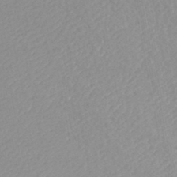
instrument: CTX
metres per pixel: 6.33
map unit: HNhu
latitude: -47.5210
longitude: 96.2740
